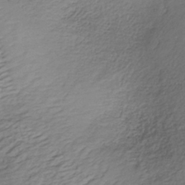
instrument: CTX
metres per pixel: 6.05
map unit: lHb
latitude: -35.4643
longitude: 68.1227
